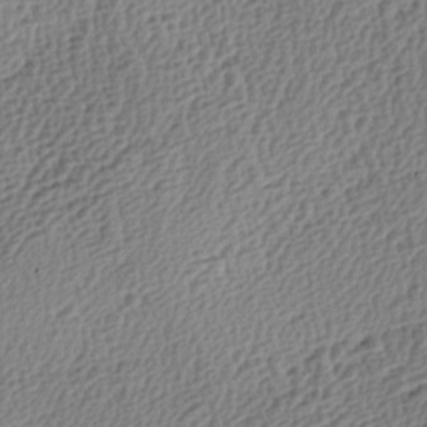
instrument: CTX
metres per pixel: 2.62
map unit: lAa
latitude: -4.1605
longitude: -122.5357
